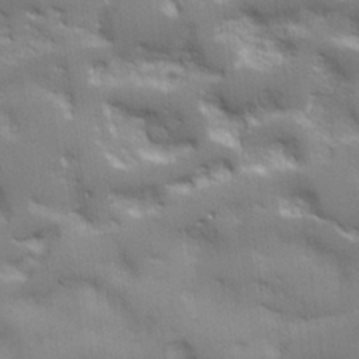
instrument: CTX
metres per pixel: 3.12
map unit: lHvf
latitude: 26.3278
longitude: 142.1038
